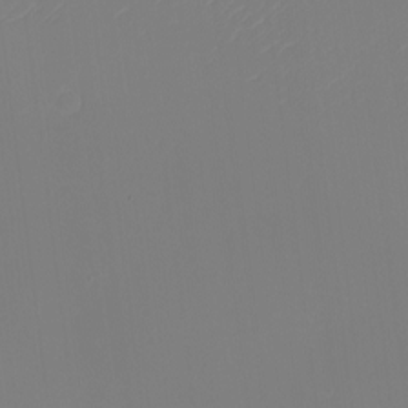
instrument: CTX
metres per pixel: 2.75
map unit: eHh
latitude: -5.8044
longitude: -87.7638
